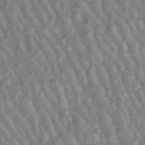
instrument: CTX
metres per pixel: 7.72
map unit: lHb
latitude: -48.0850
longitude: 79.2565
